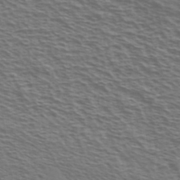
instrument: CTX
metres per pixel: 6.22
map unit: Ave
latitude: 38.1011
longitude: -109.6127
